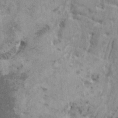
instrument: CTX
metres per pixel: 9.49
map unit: HNhu
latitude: 0.2522
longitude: 4.0661
